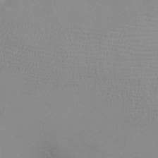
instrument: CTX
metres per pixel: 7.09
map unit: eHh
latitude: -6.4818
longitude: -79.6694
